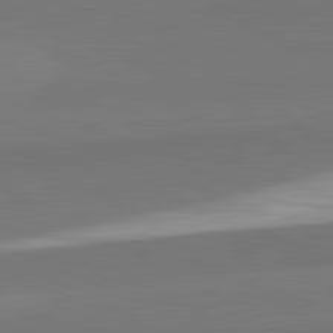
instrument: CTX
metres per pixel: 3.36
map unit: lApd
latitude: 82.3467
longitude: 151.2943
